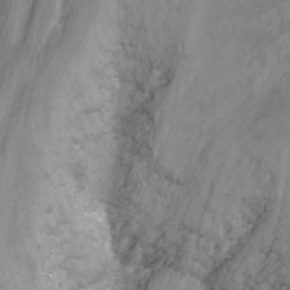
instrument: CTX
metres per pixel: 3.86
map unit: Nhu
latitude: -9.9745
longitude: -76.7813
